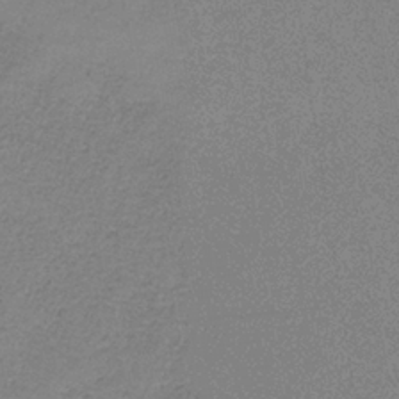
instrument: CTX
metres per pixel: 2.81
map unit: HNb
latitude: -34.8030
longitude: 52.6707
